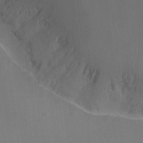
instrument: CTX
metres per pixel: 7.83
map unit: Ht
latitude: -9.1431
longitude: -38.6679
